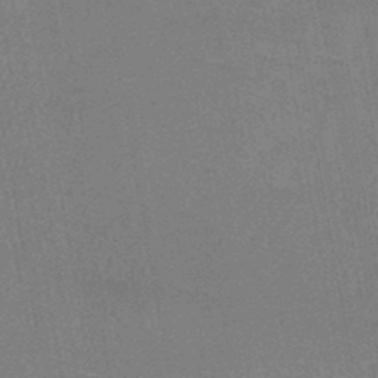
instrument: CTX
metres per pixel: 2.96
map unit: HNb
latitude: -47.0297
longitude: -40.0444
